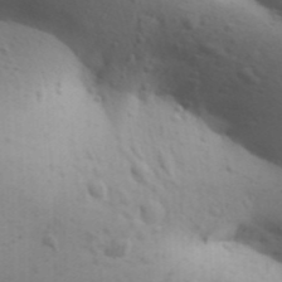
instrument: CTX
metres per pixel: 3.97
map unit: Aa
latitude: 29.5938
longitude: -146.4412
